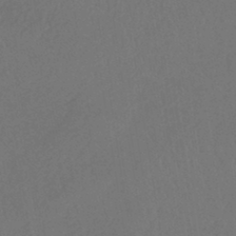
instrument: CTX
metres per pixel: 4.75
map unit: lHb
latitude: -43.4076
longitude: 64.2362
